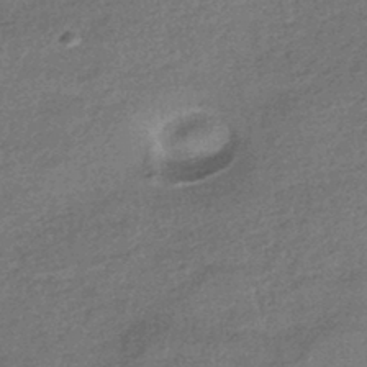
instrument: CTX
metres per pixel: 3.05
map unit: HNhu
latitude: -42.5195
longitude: 93.1053
